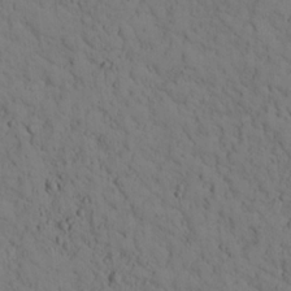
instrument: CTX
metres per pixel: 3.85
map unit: lHvf
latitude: 14.0633
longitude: 177.9745
